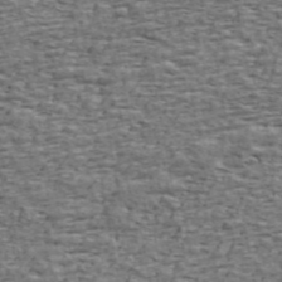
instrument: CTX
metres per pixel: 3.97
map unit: ANa
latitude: 45.4615
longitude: -84.4601
